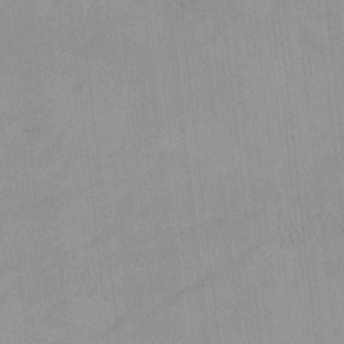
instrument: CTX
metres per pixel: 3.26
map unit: Htu
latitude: -7.5777
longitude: -67.6693
